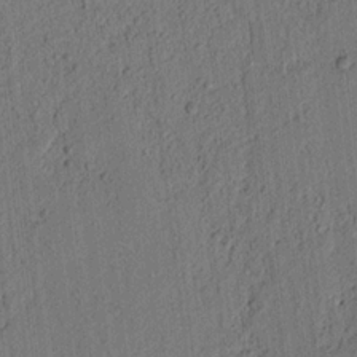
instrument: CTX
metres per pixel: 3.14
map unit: lAvf
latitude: 7.6883
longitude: 164.6330
